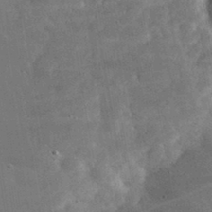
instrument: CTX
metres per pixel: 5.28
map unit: eHh
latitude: 33.7639
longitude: -70.2711
